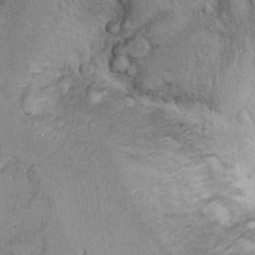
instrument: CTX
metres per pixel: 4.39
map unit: Ht
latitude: 11.7828
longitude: -31.6694
